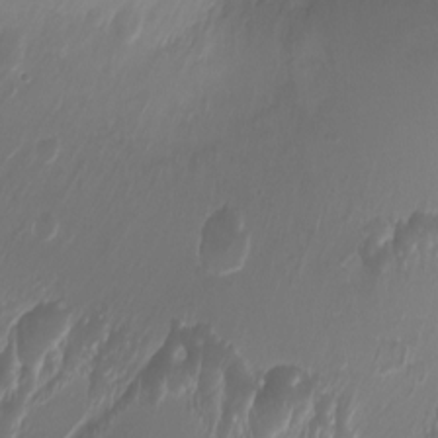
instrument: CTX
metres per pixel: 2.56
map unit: Ht
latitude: -1.2187
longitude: -18.6868
